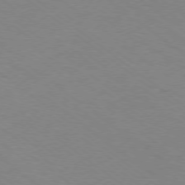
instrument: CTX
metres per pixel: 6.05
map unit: Ap
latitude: -78.3684
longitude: -75.9339
